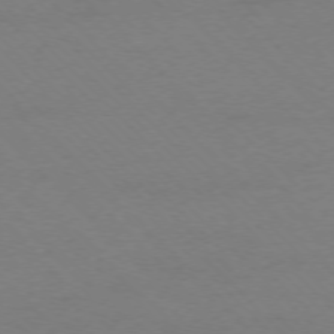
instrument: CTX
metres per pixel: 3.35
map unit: Ap
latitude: -75.4077
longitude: -78.1389
